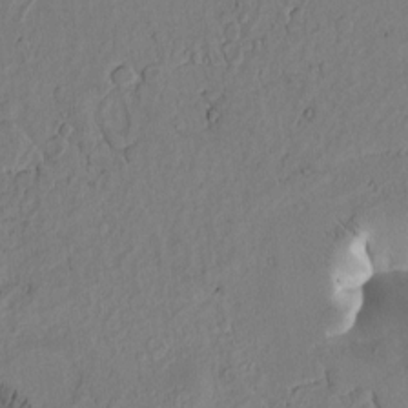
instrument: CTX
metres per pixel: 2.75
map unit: Htu
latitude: -2.7463
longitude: 167.2943
